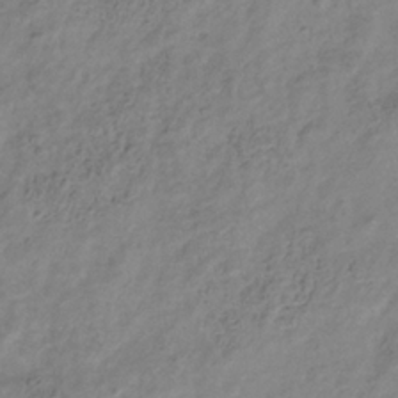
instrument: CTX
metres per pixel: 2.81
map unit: Hve
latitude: -33.9367
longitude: 89.1809
